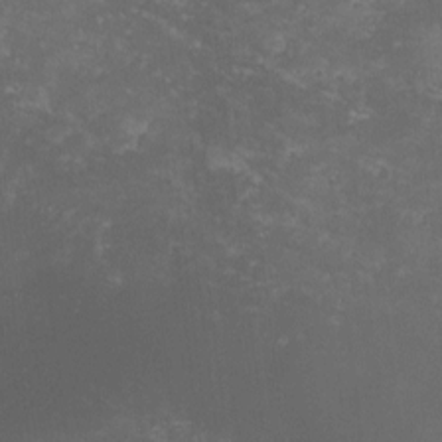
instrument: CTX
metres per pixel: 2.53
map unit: lHvf
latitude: -13.6344
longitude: -99.2348
